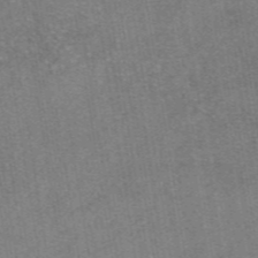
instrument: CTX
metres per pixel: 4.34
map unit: eAb
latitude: 47.6316
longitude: 102.6141
